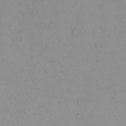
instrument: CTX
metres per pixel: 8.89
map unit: eHh
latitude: -1.2943
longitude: 19.4643
